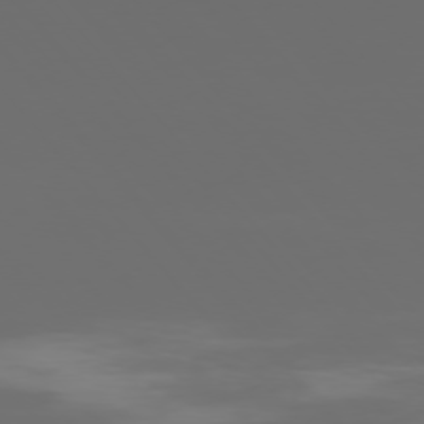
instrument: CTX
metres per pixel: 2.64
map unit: Ap
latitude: -76.5574
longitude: -74.2523
